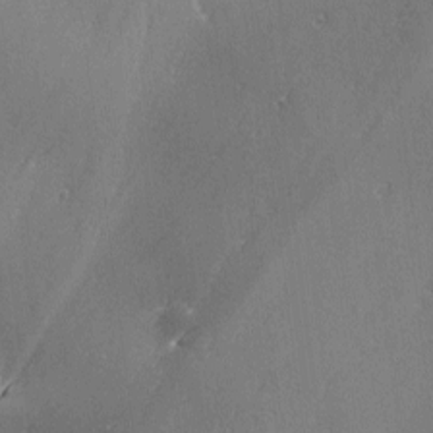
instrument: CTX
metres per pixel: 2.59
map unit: Ave
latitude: 2.2711
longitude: -111.8584
